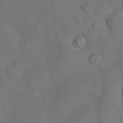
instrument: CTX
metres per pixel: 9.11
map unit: Nhu
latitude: 27.5560
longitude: -70.5357
